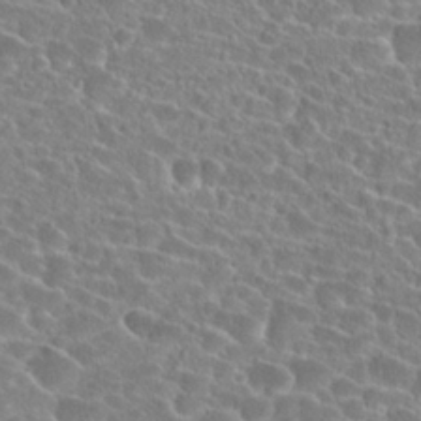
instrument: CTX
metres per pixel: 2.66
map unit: Hto
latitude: 24.3467
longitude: -45.7449
